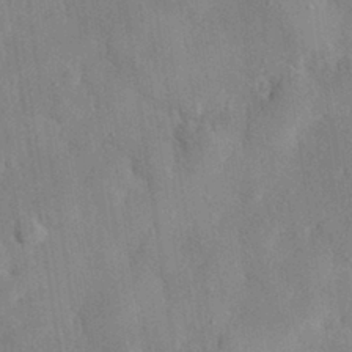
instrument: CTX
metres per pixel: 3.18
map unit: eHh
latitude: 30.5735
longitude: -76.4034
